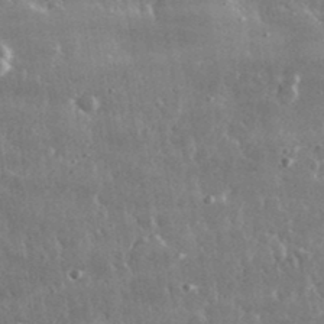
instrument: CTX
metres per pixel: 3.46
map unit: lHvf
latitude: 31.0459
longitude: -91.0081
